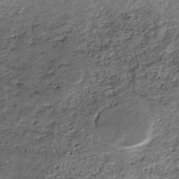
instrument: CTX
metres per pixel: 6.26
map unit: ANa
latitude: -38.6330
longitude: 97.6533
